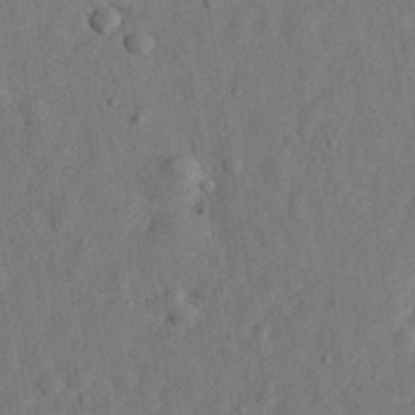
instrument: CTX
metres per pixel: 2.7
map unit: eHh
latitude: 29.0836
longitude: -76.4223
